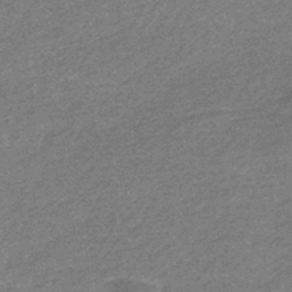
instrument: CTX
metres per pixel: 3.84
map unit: eHb
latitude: -45.2943
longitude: 88.7841
